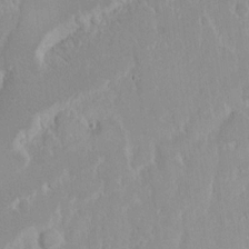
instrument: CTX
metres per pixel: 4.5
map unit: eHh
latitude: 14.9892
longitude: -71.9339
